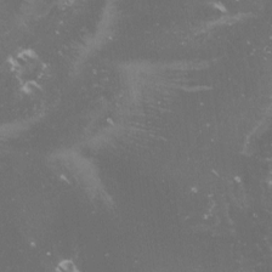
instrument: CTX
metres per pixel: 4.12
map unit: lHvf
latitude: -14.3496
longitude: -99.5938
